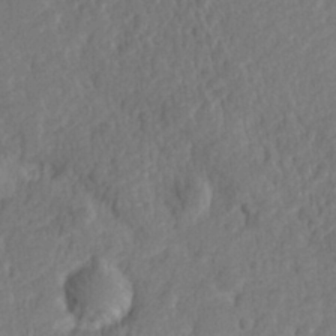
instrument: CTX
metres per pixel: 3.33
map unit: Hve
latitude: 24.7624
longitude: 144.0472
